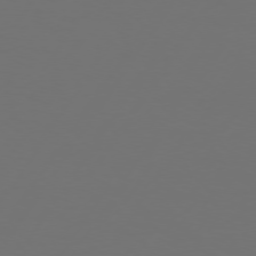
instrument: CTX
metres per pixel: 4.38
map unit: Hpe
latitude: 74.3845
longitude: -130.8569
